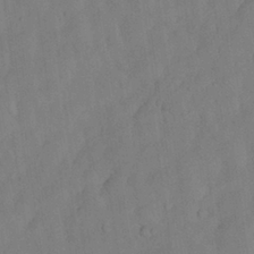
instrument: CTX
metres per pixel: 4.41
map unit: Nhu
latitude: 26.8191
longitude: -72.7813
